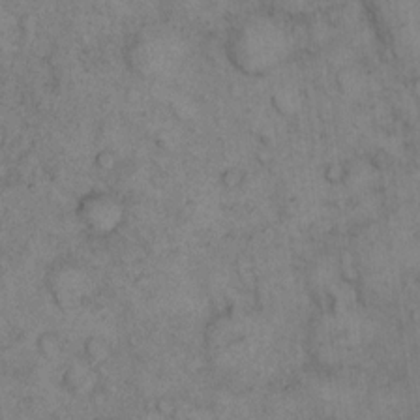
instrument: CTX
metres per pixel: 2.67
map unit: eHh
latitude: 14.3090
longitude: -63.1592
